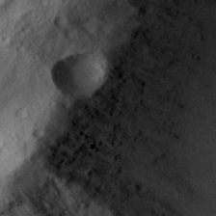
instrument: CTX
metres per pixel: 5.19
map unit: eHh
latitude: 28.6490
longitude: -74.5168
